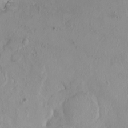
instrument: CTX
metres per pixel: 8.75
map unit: HNhu
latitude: 2.6868
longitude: 7.1242
